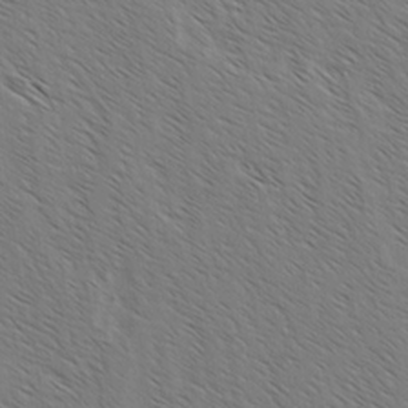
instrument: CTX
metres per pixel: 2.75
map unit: lAvf
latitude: -2.5573
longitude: -113.2915
